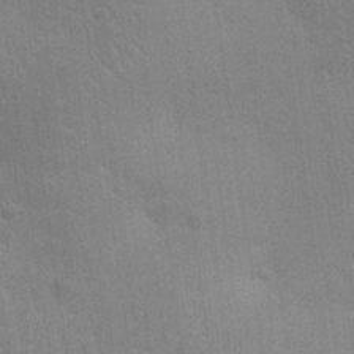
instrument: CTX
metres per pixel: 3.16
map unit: Nhu
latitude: 27.5371
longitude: -64.1767
